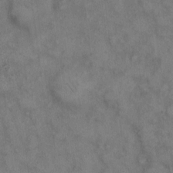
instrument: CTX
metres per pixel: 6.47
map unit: eHh
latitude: 10.6869
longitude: -63.4805
